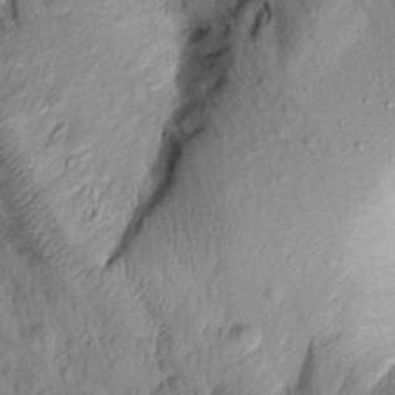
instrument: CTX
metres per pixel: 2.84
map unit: Aa
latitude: 15.2537
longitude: -144.8758
